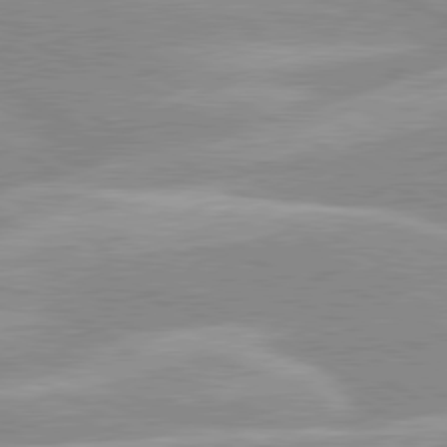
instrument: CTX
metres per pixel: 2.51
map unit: lApd
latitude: 80.2522
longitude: -124.3278
